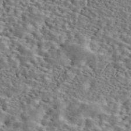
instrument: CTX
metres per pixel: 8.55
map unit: ANa
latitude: 45.2537
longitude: 39.5588
